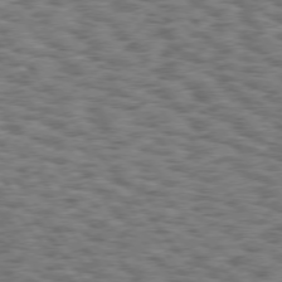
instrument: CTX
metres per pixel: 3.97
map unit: Hpe
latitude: 75.5371
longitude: -134.6112
